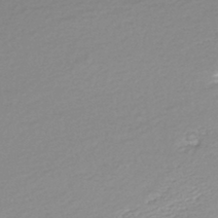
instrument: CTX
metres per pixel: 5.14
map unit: HNhu
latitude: -46.7841
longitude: 102.8786
